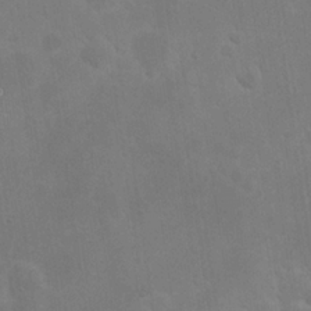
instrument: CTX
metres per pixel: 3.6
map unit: eHh
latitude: 20.6302
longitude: -68.9703
